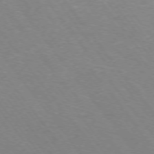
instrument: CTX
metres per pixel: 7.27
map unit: Ap
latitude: -75.3510
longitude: -70.1956
